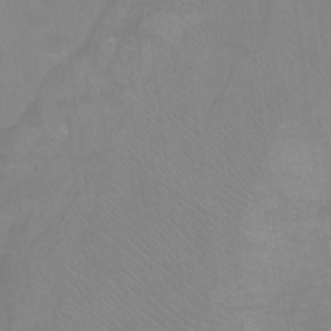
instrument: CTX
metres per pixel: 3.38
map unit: Nhu
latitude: -11.4266
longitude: -40.3089
